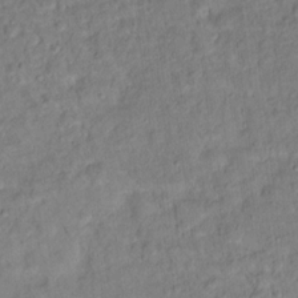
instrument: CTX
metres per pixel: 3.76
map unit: Ht
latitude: 15.2348
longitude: -37.0459
